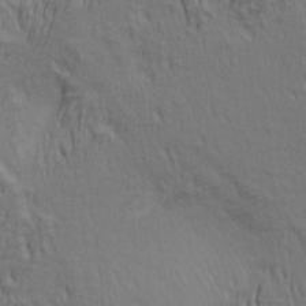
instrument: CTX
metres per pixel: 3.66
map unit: lAa
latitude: 4.7057
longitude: -115.4804
